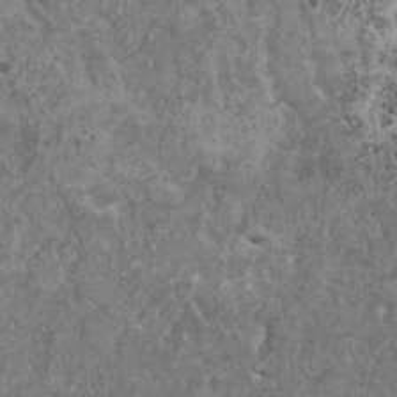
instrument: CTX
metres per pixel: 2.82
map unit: HNhu
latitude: 0.2144
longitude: 3.5210
